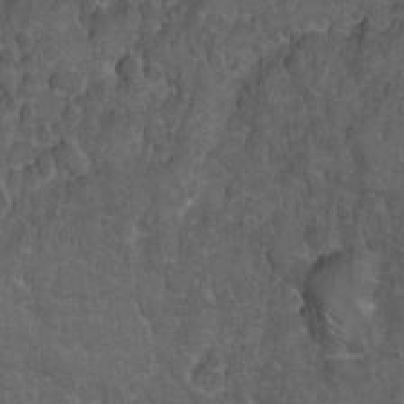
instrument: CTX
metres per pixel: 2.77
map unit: Hto
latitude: 4.2900
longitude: -31.7261
